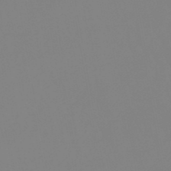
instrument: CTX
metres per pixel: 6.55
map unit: lHb
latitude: -49.3321
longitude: 74.4629
